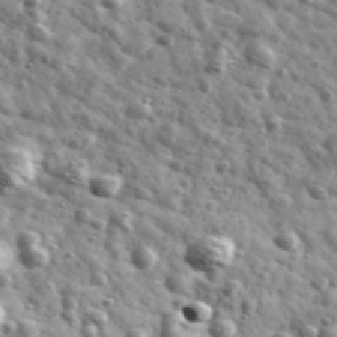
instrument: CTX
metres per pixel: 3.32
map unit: Ave
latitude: 41.7450
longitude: -107.2348
